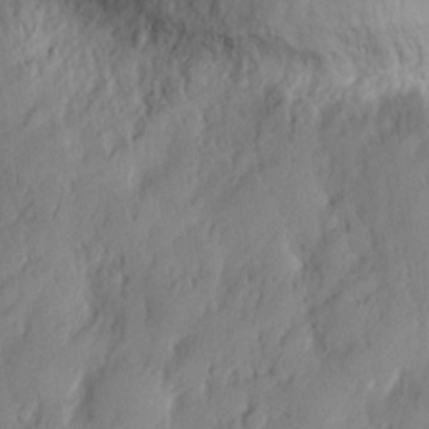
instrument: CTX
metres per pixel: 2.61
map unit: eHh
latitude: 7.7639
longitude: -75.1781
